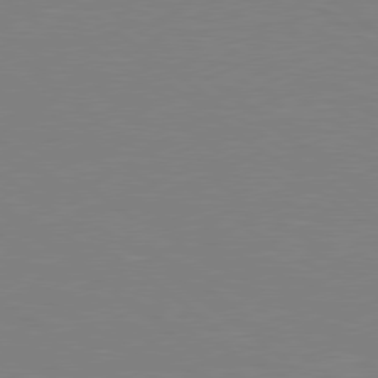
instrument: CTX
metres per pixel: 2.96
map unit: Hpe
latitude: 78.6680
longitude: -149.0836
